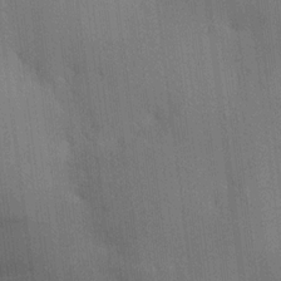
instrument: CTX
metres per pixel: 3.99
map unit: HNhu
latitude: 9.3860
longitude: 14.8597
